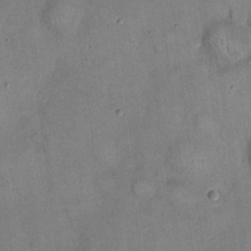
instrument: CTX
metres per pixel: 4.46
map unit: eHh
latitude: 20.6869
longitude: -59.9906
